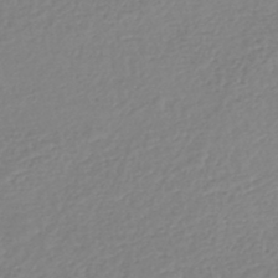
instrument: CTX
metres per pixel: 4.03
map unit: lHb
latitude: -46.2172
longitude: 61.6533
